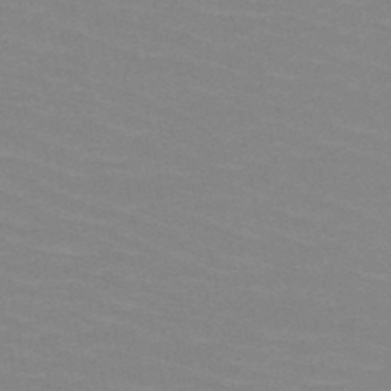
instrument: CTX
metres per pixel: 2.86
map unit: HNb
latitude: -48.2740
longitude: -48.5735
